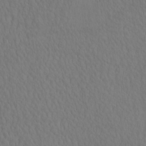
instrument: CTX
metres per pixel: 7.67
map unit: eHh
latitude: -2.9163
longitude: 15.7478
